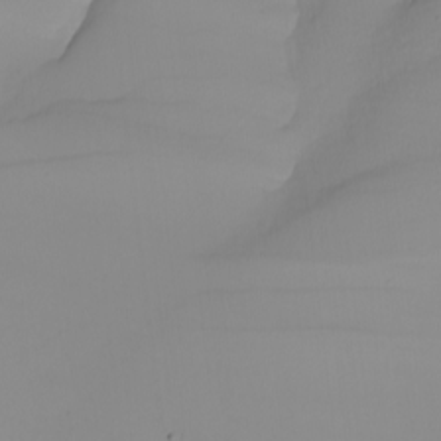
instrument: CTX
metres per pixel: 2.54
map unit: Nhu
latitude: -5.2565
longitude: -94.1578
